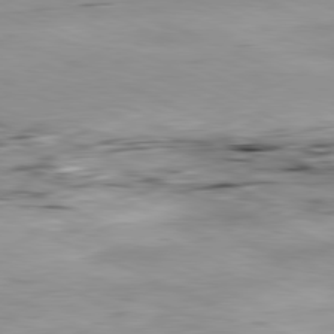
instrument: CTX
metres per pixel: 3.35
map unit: Ap
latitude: -81.7289
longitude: -81.6694
